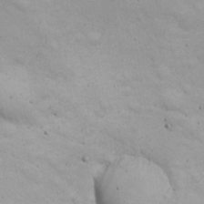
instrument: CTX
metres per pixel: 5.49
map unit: Nhu
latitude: 21.1592
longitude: -72.1011
